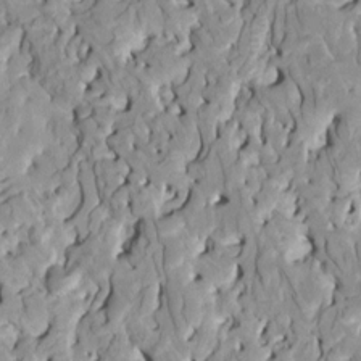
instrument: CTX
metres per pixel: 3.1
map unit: HNhu
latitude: 7.9150
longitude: -2.7246
